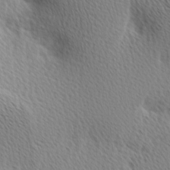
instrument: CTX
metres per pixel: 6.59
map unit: Ave
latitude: 1.1403
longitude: -115.4237
